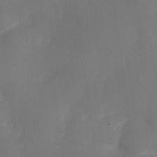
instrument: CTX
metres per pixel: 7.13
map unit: eHh
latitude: -22.2929
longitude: 15.1998
